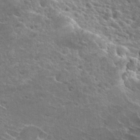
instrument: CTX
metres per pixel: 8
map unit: Hto
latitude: 25.9906
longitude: -44.5168
